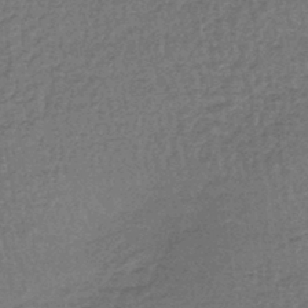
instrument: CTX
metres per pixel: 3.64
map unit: lHb
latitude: -43.3320
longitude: 66.7274
